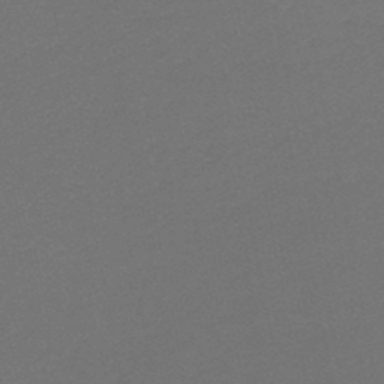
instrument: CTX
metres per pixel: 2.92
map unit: HNb
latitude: -47.6910
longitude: 56.3117
